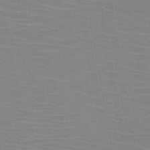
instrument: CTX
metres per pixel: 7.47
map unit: HNb
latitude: -46.5573
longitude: -45.6694
